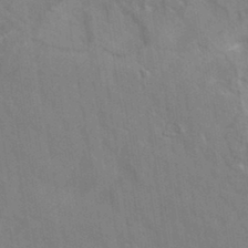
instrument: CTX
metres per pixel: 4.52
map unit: eAb
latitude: 34.6112
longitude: 111.3320
